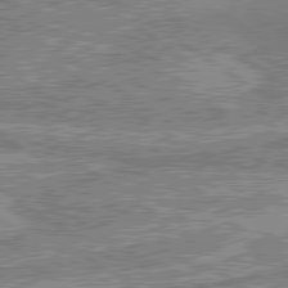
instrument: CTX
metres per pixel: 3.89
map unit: lApd
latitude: 80.0822
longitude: -179.4616
